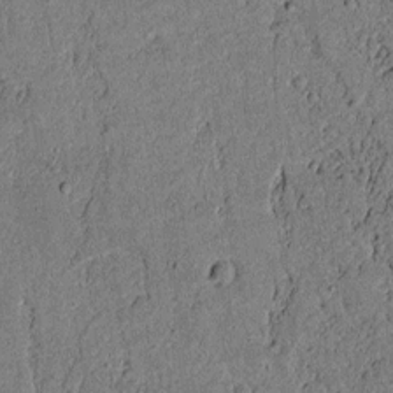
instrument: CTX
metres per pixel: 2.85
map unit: lAvf
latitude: 4.9514
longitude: 168.3684
